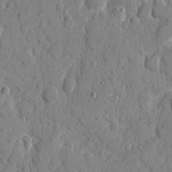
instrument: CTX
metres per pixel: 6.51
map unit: eHh
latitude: 8.7624
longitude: -67.1970
